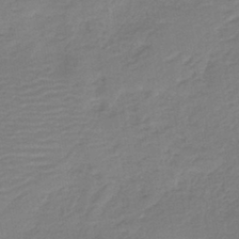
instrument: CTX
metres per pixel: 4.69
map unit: HNb
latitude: -41.7855
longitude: 51.2376
